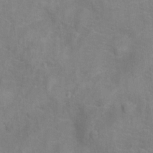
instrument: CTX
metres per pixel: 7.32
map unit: Hto
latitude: 14.8002
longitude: -41.6127
